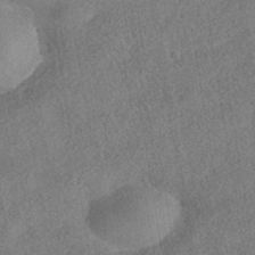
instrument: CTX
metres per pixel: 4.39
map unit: HNhu
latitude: -39.1620
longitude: 100.7463
